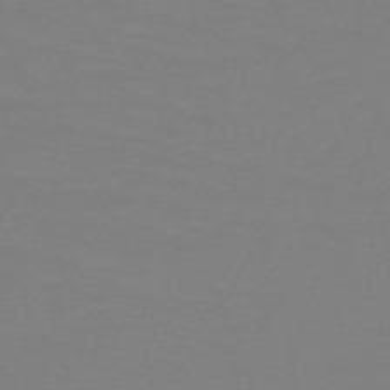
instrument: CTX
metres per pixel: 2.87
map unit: HNb
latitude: -49.4455
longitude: -51.1970
